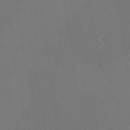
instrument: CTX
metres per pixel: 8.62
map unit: HNhu
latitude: 6.0633
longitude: 4.3306
